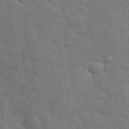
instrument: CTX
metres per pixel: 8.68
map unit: eHh
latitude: 36.8191
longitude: -65.9906
